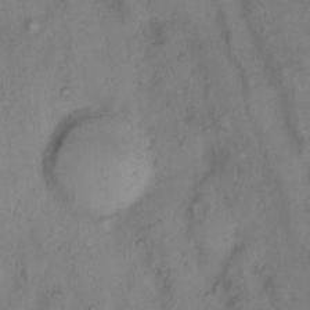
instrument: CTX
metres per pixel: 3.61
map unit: Hto
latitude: 6.5168
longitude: -61.5749
